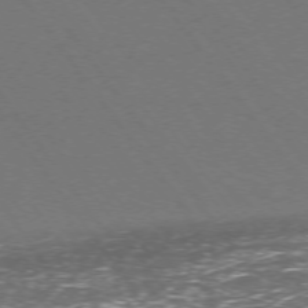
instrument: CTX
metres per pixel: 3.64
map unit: Ap
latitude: -74.8030
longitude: -70.2711
